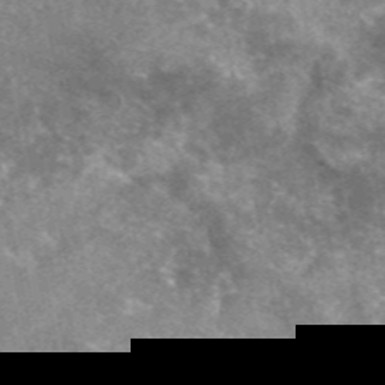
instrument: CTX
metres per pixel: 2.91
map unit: eAb
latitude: 47.0459
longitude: 125.0864
